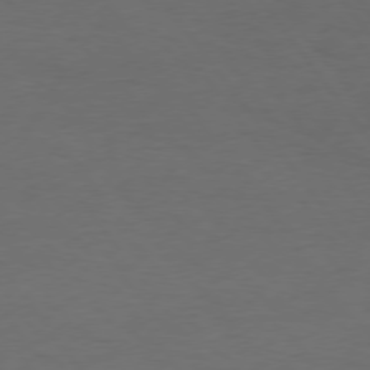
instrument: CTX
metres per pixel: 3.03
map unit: Hpe
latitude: 74.8947
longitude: -130.9325
